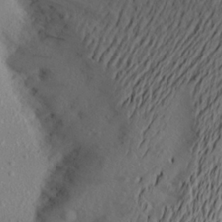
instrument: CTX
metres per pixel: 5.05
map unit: Aa
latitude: 20.9514
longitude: -145.6127
